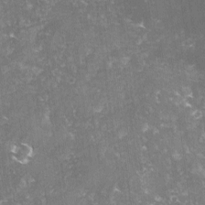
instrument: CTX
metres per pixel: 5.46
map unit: lHvf
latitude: -14.6330
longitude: -98.5923
